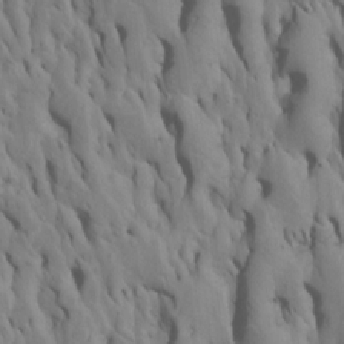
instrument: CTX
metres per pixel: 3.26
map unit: Htu
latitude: -6.9919
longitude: 144.8408
